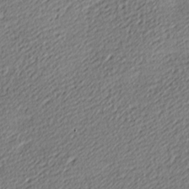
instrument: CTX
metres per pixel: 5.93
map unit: lAa
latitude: -10.1795
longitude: -126.2145
